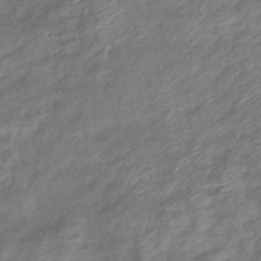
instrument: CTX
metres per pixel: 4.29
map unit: eHb
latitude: -39.2565
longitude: 78.9352
